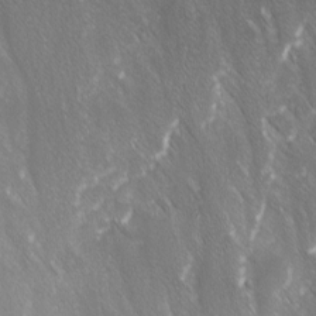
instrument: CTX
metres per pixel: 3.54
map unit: Ave
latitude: 8.6869
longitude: -104.9892
